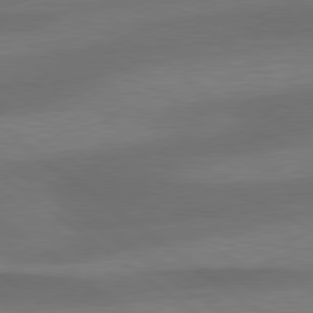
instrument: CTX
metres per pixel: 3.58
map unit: lApd
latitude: 79.5560
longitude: -89.5372
